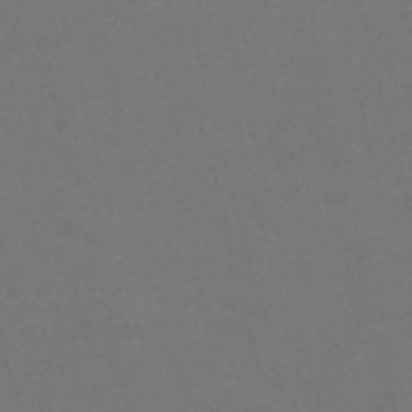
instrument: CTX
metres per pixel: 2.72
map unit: Nve
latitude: -57.4265
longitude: 52.1039
